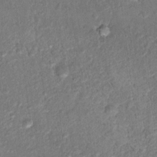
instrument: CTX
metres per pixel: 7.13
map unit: Hto
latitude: 17.4237
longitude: -36.8380
